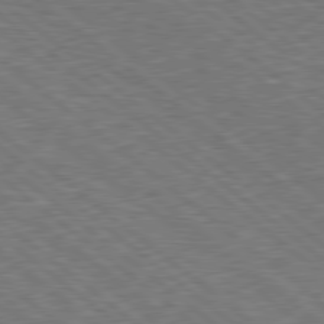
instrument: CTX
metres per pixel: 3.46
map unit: Hpe
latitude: 78.6680
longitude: -170.4979
